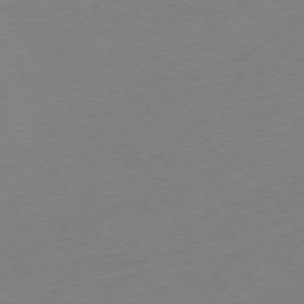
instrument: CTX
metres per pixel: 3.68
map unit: Ap
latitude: -73.8044
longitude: -86.1200
